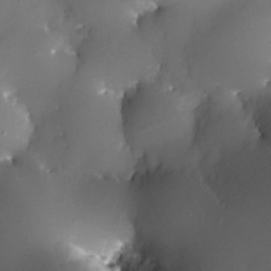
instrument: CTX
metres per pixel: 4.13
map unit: Nhe
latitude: -32.5574
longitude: -115.6693
